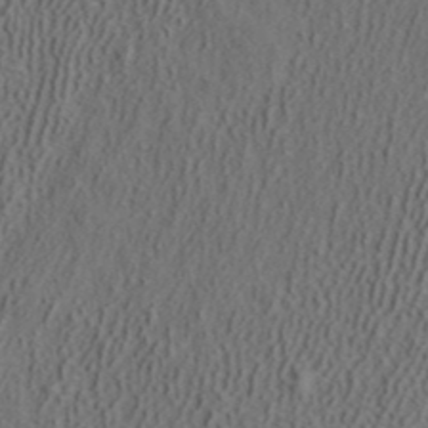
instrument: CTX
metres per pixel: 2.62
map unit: ANa
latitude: 39.3104
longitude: 21.6910
